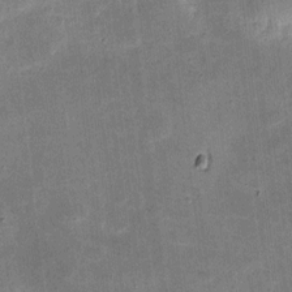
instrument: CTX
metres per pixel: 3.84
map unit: eHh
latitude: 4.8569
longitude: -71.0080
